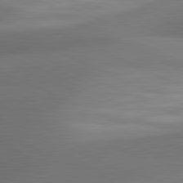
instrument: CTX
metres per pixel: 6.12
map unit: lApd
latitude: 81.3104
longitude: 130.4062
